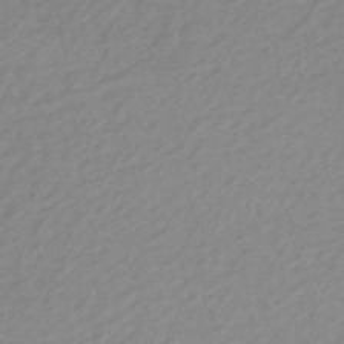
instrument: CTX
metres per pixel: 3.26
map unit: eHb
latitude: -44.1417
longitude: 89.5399
